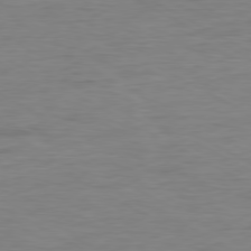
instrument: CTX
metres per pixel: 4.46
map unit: Ap
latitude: -80.1984
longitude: -83.7071
